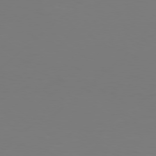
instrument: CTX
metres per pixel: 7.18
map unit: Hpe
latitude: 76.1577
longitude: -131.4805
